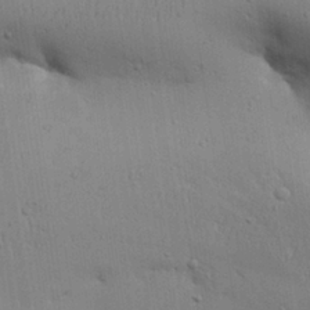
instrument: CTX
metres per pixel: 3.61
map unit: Aa
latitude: 27.3482
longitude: -130.0255
